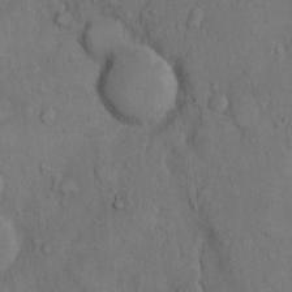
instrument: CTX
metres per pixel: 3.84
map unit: Hto
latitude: 10.0822
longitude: -60.6490
